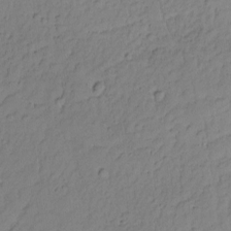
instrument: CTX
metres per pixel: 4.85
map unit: Nhu
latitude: -4.9163
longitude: -149.2537
